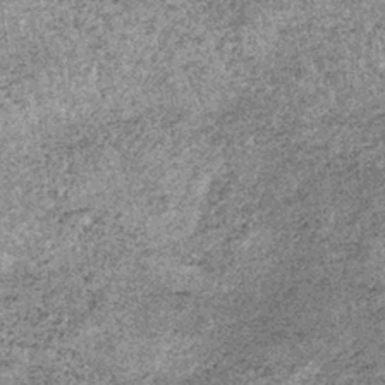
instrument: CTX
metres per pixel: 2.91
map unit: lHb
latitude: -37.3131
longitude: 66.5763
